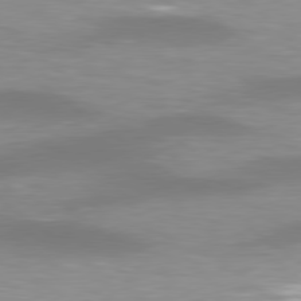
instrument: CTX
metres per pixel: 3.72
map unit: lApd
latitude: 79.2159
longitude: -47.5749
